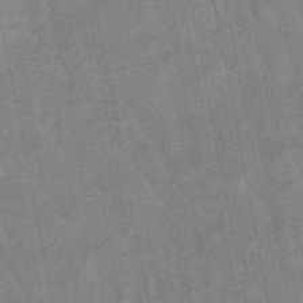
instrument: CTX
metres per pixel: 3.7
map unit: lHb
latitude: -48.3684
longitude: 80.1606
